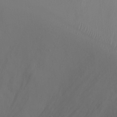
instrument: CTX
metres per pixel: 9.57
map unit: Ht
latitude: -6.8030
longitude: -26.4601
